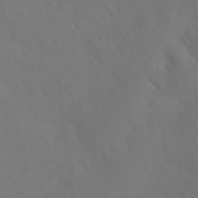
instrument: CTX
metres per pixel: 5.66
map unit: Ht
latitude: -9.6911
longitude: -46.0444
